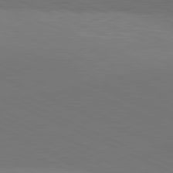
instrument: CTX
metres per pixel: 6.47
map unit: lApd
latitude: 81.4426
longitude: 137.1242
